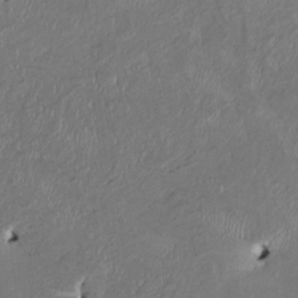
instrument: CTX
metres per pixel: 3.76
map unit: HNhu
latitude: 2.8380
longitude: -5.4048
